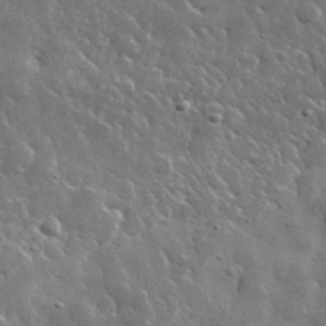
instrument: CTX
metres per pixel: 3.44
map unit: lHvf
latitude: 36.1578
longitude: -88.2523
